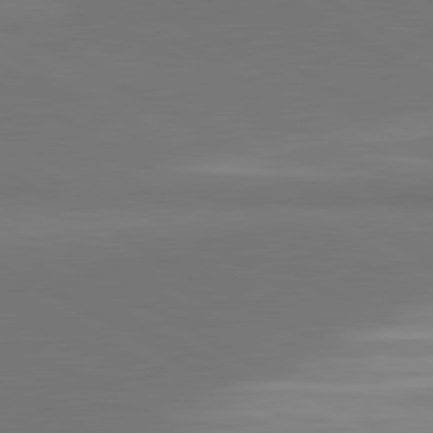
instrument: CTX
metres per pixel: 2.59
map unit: lApd
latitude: 81.3104
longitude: 160.1417
